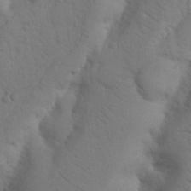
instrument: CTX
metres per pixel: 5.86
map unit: Nhu
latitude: 19.6882
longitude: -76.2900
